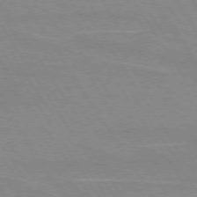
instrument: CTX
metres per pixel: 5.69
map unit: lApd
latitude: 73.1970
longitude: -56.4789
